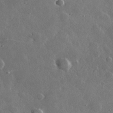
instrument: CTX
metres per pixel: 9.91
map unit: lHvf
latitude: 33.8016
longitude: -87.4804
